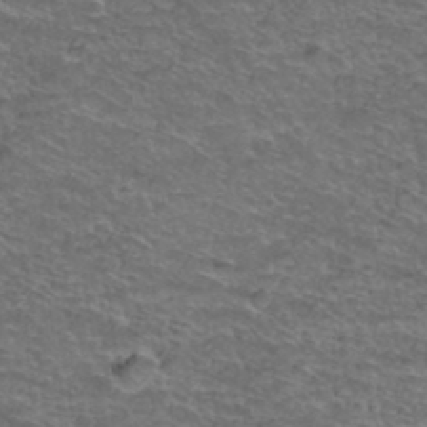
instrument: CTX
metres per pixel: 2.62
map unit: Hto
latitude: 38.6868
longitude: -43.0459
